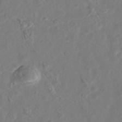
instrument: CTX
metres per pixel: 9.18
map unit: Nhu
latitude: -40.3117
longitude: -83.3481
